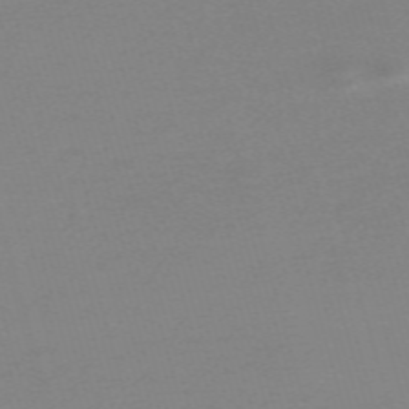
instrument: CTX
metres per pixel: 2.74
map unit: eHh
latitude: -61.5777
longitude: 52.0283
